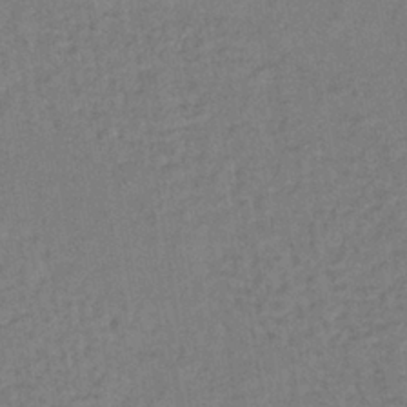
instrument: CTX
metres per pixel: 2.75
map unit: lHb
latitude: -38.2362
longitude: 63.0675
